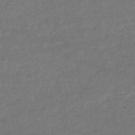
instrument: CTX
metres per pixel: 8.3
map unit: HNb
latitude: -51.2754
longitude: -39.2915
